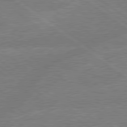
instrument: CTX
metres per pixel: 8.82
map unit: lApd
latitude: 79.2915
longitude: -144.8758
